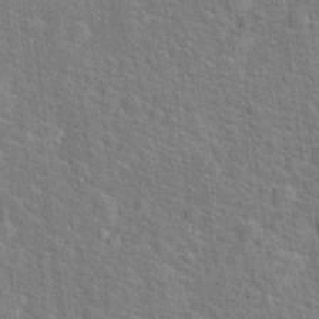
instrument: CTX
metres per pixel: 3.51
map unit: Hto
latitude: 17.5560
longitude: -43.3104
